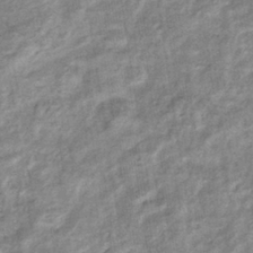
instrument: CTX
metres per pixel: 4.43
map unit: eHb
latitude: -37.1809
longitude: 77.3510
